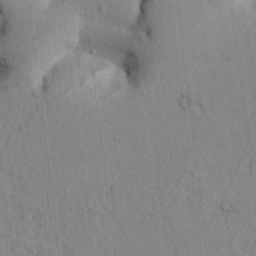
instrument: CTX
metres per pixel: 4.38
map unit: lAvf
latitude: 6.8758
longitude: 167.8989
